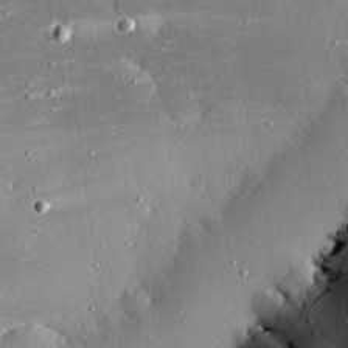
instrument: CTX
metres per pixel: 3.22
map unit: eHh
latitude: 25.4048
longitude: -89.1026
